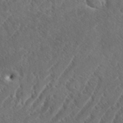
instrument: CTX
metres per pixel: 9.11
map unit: eHh
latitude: 36.8569
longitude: -138.1200
